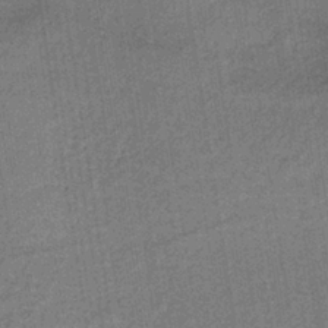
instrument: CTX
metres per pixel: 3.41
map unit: lHb
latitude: -35.8989
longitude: 62.8408
